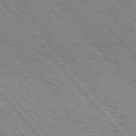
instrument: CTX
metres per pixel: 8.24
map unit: Hpe
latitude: 75.4426
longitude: -150.7813
